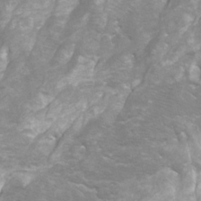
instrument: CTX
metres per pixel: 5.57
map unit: Htu
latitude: -7.2376
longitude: -48.4223
